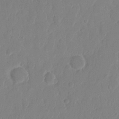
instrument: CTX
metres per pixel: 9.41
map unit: eHh
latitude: 10.3278
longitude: -67.8772
